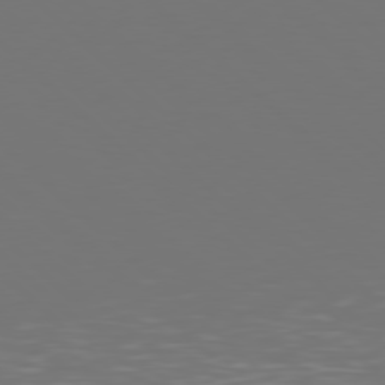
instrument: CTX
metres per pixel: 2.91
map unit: Hpe
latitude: 77.6127
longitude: -171.7827
